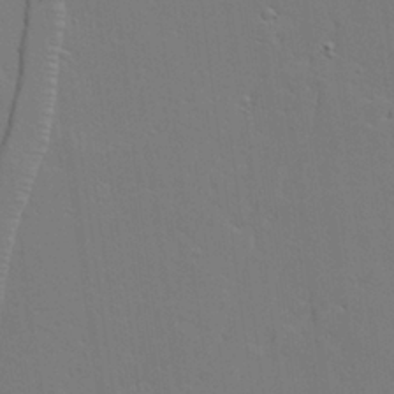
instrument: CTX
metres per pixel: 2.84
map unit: Aa
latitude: 19.1970
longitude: -126.4979
